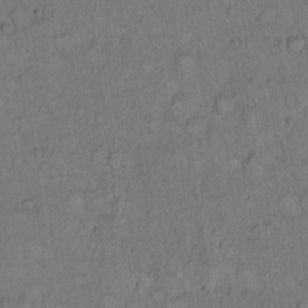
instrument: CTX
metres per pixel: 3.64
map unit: Hto
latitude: 11.9339
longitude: -58.1200
